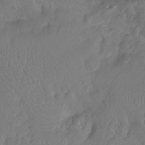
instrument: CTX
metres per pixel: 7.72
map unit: Nhu
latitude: -15.4077
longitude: -26.4223
